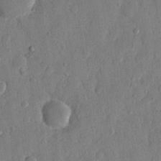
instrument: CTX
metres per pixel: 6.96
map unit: eHh
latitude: 12.7624
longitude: -68.2901
